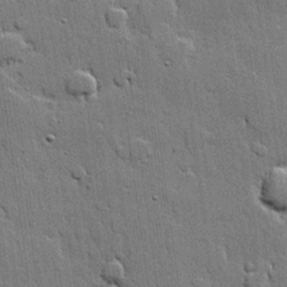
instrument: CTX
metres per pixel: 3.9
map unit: lHvf
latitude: 20.6113
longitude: 146.0283
